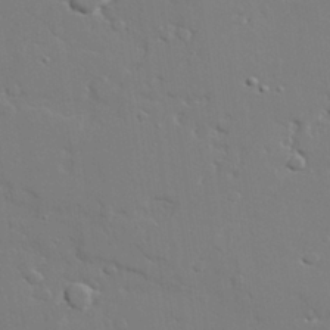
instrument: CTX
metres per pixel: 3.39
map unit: lAvf
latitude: 28.7624
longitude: -108.4412
